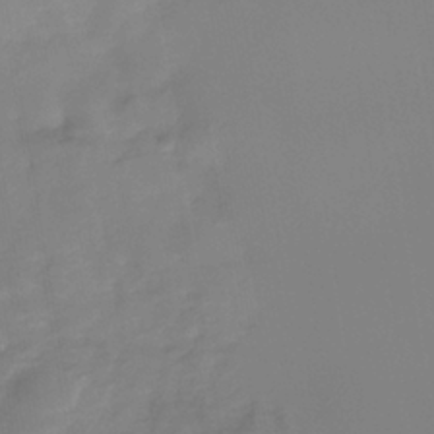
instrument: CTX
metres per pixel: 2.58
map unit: Nhe
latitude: -40.3117
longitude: -110.4979
